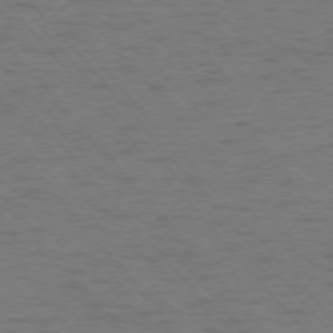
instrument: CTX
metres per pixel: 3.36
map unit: Ap
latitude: -75.8234
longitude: -70.0822
